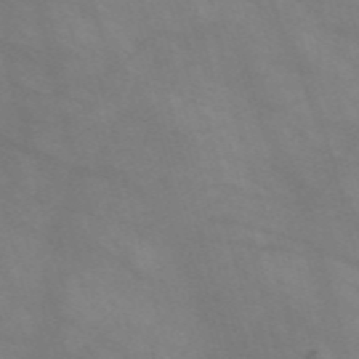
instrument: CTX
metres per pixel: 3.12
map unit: Nve
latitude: -58.4628
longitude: 58.9730
